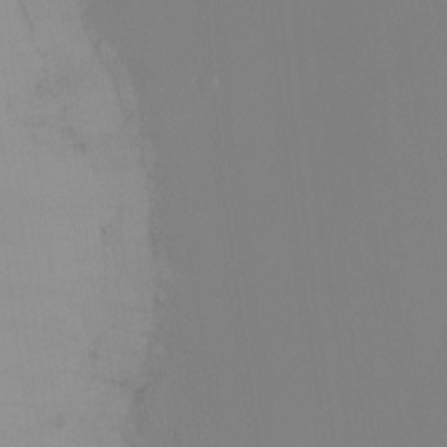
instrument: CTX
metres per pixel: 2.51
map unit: Ht
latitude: -16.3118
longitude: -47.1970
